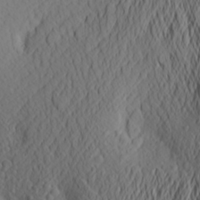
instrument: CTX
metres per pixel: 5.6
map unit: Aa
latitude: 24.9324
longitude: -146.2901
